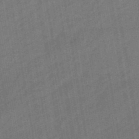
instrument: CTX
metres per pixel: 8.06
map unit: eHb
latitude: -43.2187
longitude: 86.9353
